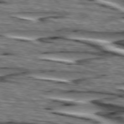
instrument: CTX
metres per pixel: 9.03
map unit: lApd
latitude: 74.9703
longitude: -72.6869
